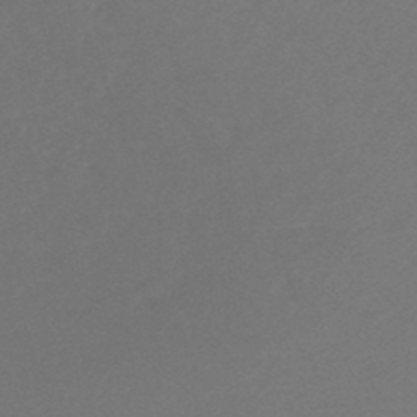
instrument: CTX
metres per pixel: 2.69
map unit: HNb
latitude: -47.2754
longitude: 57.5399
